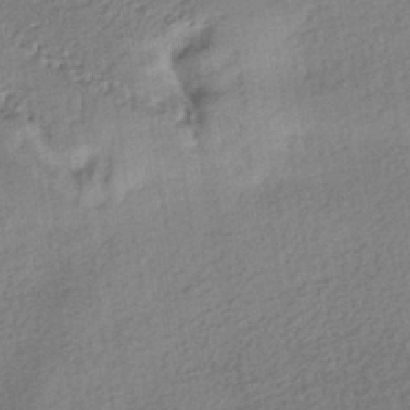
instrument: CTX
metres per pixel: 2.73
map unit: HNhu
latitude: -41.0675
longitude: 96.0472
